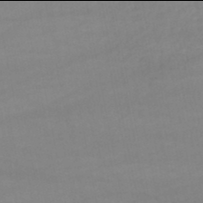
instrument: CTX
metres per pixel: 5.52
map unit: lHb
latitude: -46.0094
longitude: 66.8030
